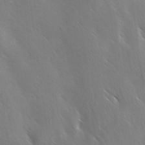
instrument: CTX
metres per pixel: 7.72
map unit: Ave
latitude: -0.6897
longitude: -112.6490
